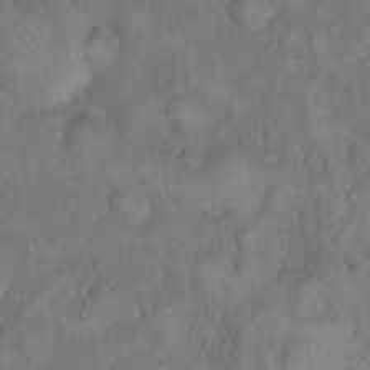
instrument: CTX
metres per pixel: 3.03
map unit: eHh
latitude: 17.6316
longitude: -62.4223
